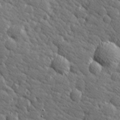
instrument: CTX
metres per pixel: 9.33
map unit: Hve
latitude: 26.3278
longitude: 144.2173
